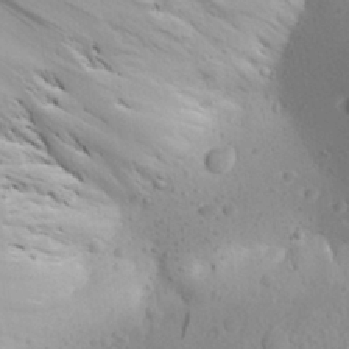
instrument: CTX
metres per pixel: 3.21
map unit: Aa
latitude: 27.3104
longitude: -143.2915
